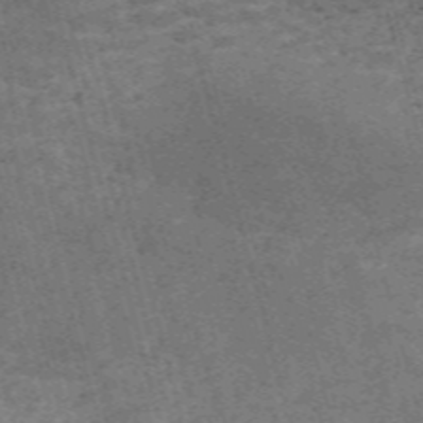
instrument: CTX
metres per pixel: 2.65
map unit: Nve
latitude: -59.4076
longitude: 63.7477
